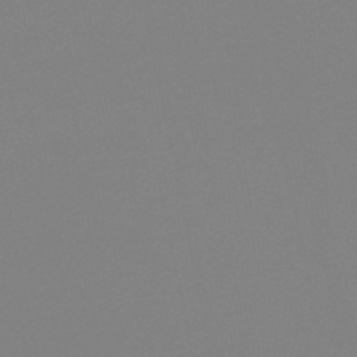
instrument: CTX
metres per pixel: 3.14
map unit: lHb
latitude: -48.9164
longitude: 69.8800
